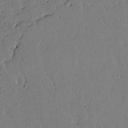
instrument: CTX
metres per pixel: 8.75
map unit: Aa
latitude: 12.4223
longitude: -127.3482
